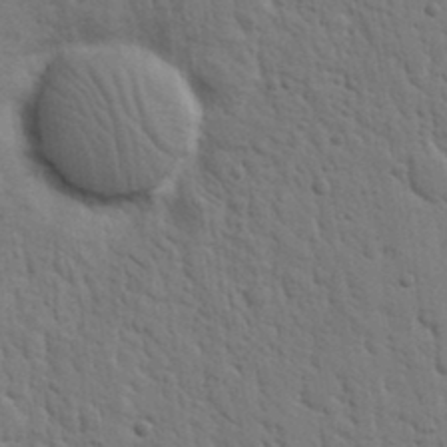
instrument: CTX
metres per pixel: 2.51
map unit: Nhu
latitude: 16.9514
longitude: -79.1026
